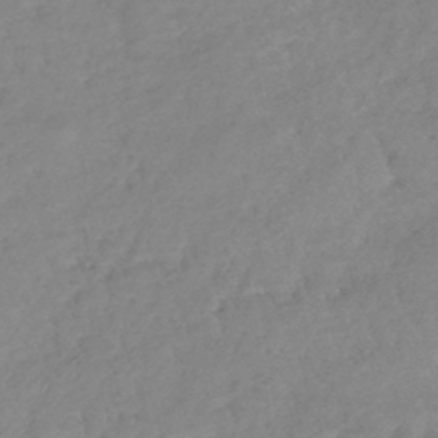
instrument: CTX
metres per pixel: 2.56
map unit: lHb
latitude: -40.1795
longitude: 72.5007
